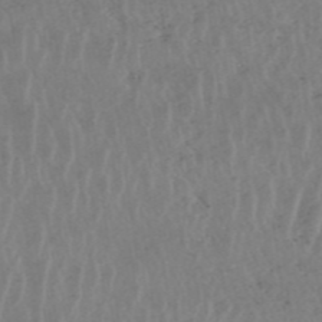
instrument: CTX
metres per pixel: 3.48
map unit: HNhu
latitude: -48.0850
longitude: 30.7274
